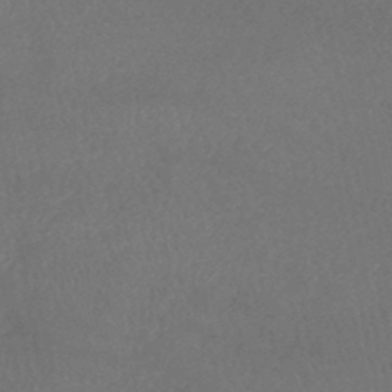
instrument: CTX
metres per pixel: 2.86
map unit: lHb
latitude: -38.3873
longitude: 73.3509
